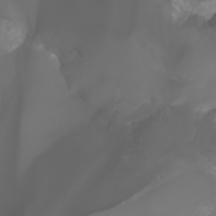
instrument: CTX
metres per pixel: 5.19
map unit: Aa
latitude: -6.4818
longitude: -72.4601
